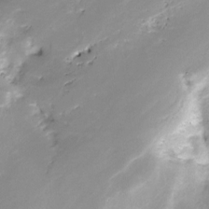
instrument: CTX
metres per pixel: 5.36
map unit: Nve
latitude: -24.5574
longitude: -108.8569
